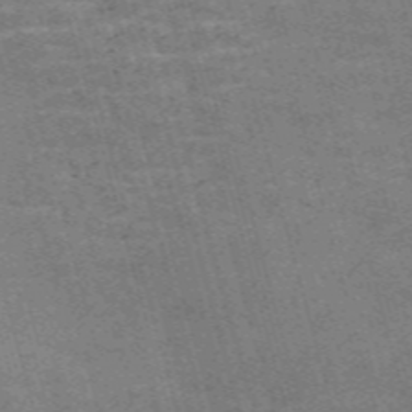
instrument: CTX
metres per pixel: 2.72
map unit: Nve
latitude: -58.9730
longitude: 63.8800
